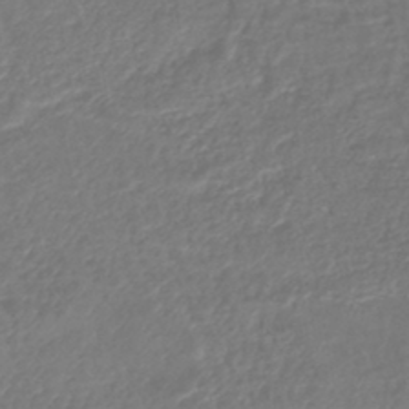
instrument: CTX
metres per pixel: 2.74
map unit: eHb
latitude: -43.4454
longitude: 81.9745
